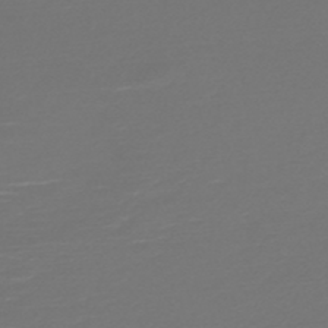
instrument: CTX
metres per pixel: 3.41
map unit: HNb
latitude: -47.9178
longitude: -44.6301
